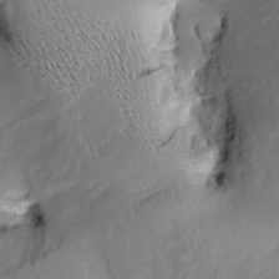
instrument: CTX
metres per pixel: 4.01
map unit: Aa
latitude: 9.8206
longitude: -142.6491
